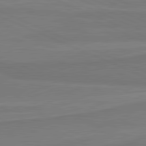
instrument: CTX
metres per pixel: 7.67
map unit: lApd
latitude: 81.5749
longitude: 169.0864
